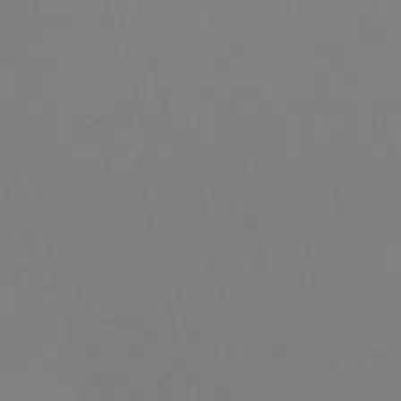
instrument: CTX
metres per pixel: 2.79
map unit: HNb
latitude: -53.6532
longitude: -50.5167
